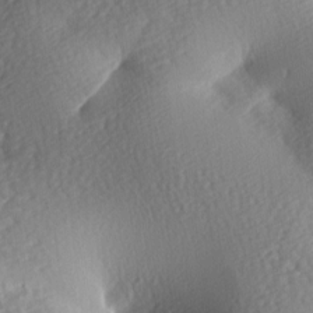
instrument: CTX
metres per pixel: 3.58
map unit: lAa
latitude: -8.3306
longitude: -126.8191
